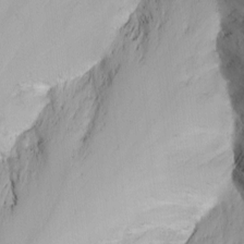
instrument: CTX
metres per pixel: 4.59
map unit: Nhu
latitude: -6.5951
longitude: -66.2711
